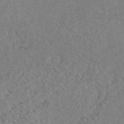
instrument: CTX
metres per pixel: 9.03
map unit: eAb
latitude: 48.7435
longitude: 106.9731
